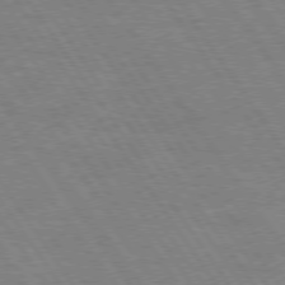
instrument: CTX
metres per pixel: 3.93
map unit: Hpe
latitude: 74.9892
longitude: -142.0255
